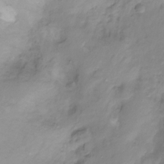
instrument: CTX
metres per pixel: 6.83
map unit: Ht
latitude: -16.0283
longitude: -42.1389
